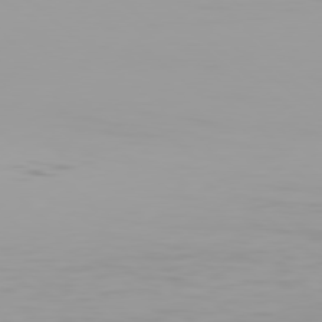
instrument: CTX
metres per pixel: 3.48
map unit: Hpe
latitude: 78.1956
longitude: -145.1214
